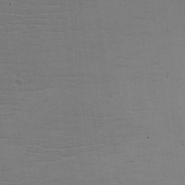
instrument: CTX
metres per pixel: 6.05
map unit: eHh
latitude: -5.5399
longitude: -82.5356
